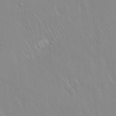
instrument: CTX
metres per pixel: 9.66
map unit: Hto
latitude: 17.6316
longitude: -58.0255
